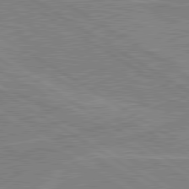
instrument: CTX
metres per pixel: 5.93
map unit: lApd
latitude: 80.5357
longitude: 123.6533
